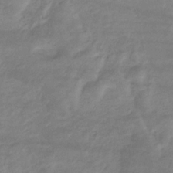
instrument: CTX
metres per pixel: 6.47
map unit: eHb
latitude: -33.8612
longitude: 71.1620
